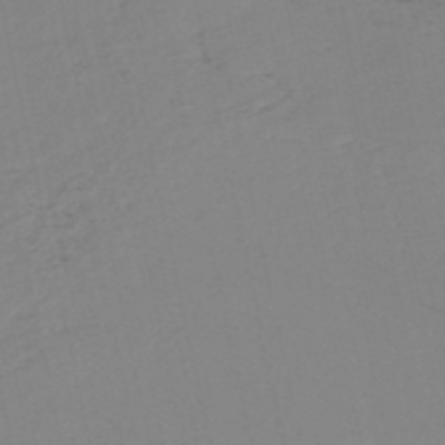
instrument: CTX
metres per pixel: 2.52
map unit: HNb
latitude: -52.7463
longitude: -39.3293
